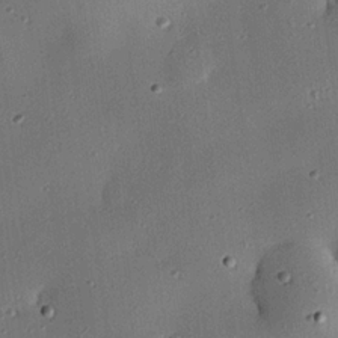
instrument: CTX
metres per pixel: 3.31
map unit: eHh
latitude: 23.0647
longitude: -91.5182
